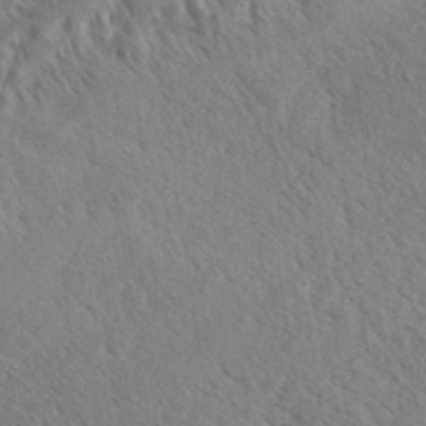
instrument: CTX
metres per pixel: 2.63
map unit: eHh
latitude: 36.8191
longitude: -137.8017
